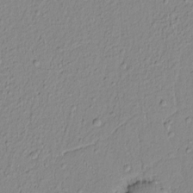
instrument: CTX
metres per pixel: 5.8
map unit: Nhu
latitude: -4.8597
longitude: -149.3482
